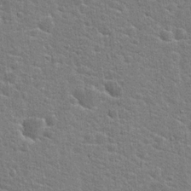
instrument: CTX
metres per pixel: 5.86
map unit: Hto
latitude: 22.1956
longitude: -44.0255
